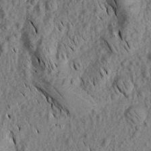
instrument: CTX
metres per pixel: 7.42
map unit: Aa
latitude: 18.3845
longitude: -145.4804
